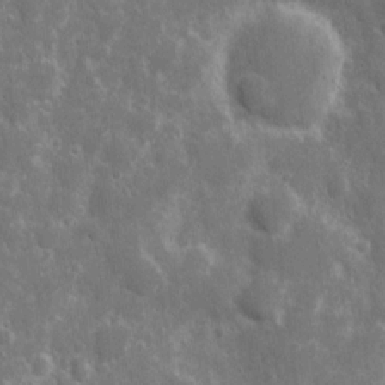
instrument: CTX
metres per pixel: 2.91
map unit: eHh
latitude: 7.8583
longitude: -70.1578
